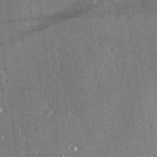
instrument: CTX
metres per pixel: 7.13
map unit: Hve
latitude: 26.7813
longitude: -90.3089
